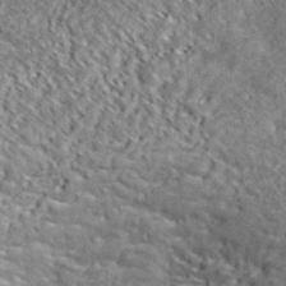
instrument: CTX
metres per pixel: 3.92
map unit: ANa
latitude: 39.9528
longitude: -91.0270
